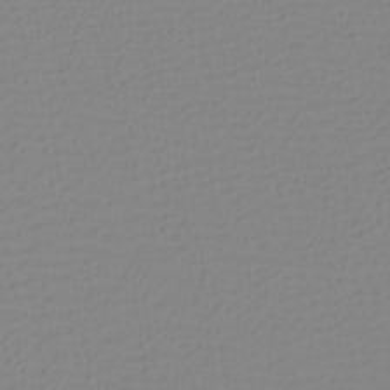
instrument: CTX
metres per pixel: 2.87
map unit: eHh
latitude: -4.0472
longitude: -86.3089
